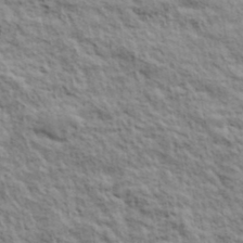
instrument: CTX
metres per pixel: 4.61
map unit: lHvf
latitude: 38.8002
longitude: -89.4994
